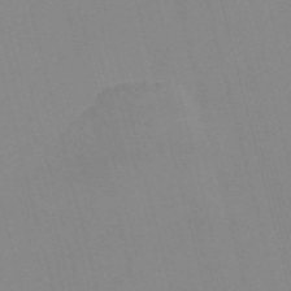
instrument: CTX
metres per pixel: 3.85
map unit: Nve
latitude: -57.5966
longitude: 61.5966
